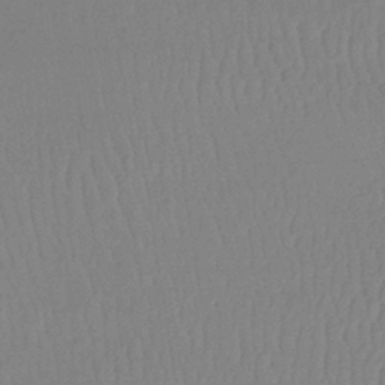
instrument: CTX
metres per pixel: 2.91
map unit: lHb
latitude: -36.1794
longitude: 69.1053
